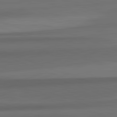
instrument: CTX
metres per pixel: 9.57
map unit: lApd
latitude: 82.8002
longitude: 177.0864
